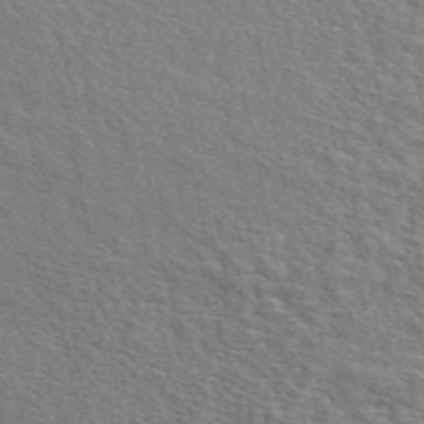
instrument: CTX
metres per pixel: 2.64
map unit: ANa
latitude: 48.4790
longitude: -75.6505
